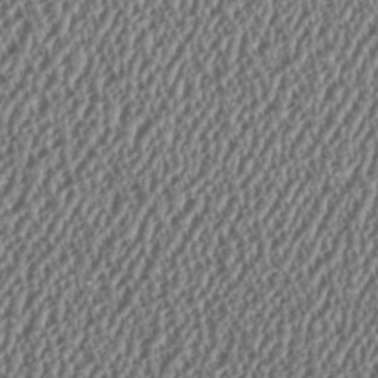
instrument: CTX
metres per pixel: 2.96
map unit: HNhu
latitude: 1.3292
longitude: 0.4440
